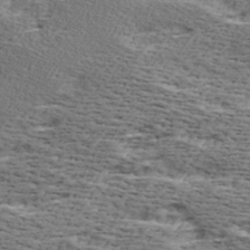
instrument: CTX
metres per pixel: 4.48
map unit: Ave
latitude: 16.8380
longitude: -137.8584
